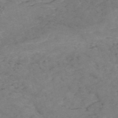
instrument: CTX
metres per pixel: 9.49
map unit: HNb
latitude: -54.5952
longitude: -47.7828
